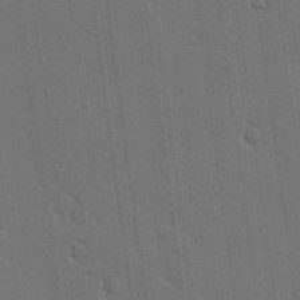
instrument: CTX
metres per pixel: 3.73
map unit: lHvf
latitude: 19.2159
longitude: -113.9528
